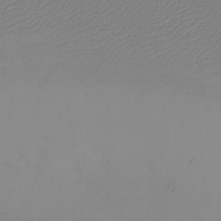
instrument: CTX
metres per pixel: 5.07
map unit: eHh
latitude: -5.7855
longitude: -82.6679
